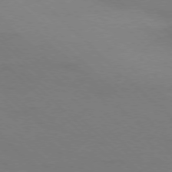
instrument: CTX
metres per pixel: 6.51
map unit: Ap
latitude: -77.7289
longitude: -68.7813
